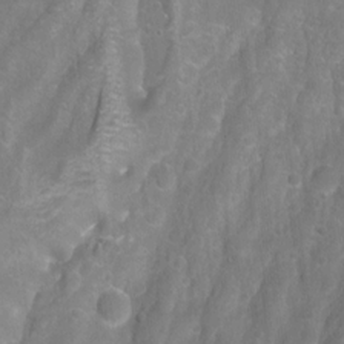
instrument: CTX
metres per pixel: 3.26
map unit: Aa
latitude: -9.3132
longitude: -71.6883
